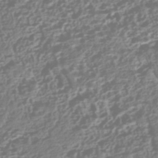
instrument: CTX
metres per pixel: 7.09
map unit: HNhu
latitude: -43.0486
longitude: 106.7275
